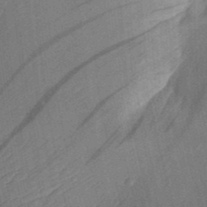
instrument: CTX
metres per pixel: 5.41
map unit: Aa
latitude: 30.5735
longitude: -141.8772
